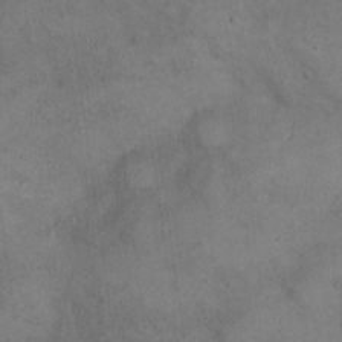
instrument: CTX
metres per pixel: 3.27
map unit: eHh
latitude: 21.7828
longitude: -60.1955
